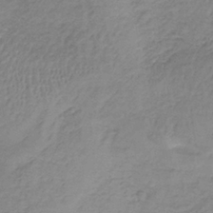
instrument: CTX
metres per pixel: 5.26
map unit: lHb
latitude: -36.8030
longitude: 61.1620
